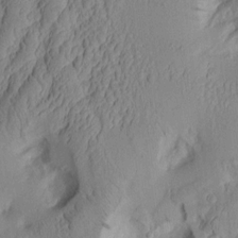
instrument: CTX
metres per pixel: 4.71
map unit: Aa
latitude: 8.1956
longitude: -127.7072
